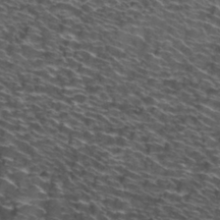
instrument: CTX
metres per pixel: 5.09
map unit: Hto
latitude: 34.0255
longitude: -40.3278
